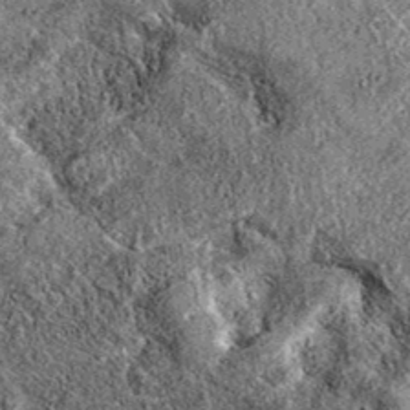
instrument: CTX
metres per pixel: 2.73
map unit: eAb
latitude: 37.3481
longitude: 111.6344
